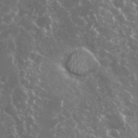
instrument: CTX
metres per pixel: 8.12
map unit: Nhu
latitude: 27.7261
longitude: -60.4979
